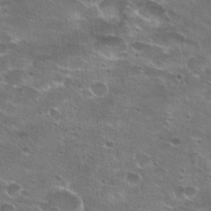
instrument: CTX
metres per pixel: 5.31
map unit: Hto
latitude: 22.4979
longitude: -41.3859
